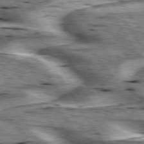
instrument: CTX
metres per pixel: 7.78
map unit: lApd
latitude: 76.2522
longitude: -59.8772
